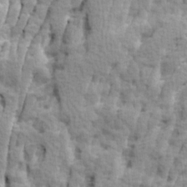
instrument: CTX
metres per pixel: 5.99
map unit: Ave
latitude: 14.3090
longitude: -134.5734
